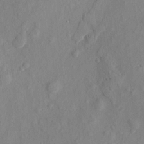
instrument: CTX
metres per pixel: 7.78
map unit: eHh
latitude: 5.8205
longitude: -73.4994
